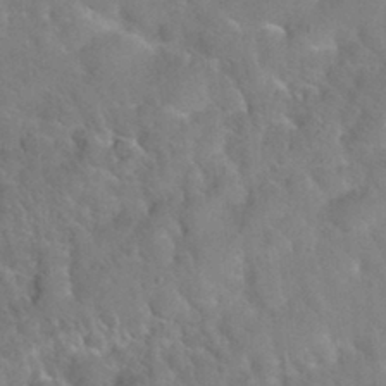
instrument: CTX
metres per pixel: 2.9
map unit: Nhu
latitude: 30.2145
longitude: -52.0822
